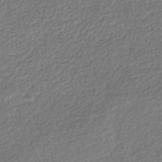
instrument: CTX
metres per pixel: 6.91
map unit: HNhu
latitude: -42.2361
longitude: 99.0675
